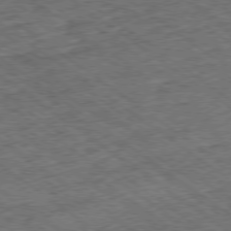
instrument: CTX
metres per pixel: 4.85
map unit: Ap
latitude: -79.1053
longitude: -52.1578
